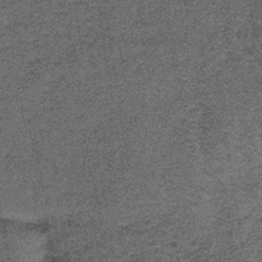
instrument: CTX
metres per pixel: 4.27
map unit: lHb
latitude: -39.1053
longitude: 65.9745
